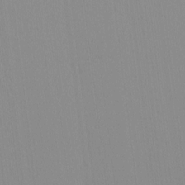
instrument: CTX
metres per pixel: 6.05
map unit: HNhu
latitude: -1.6911
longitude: -6.1578
